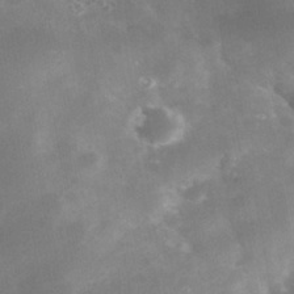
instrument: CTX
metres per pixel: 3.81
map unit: Nhe
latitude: -39.5210
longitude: -116.1011
